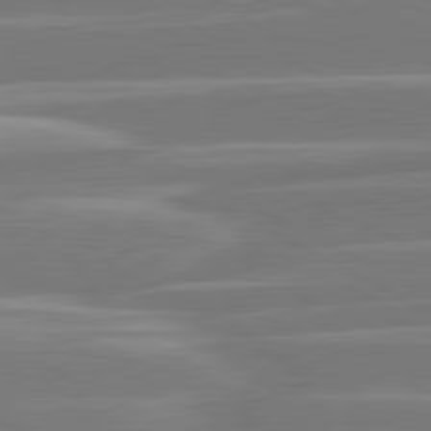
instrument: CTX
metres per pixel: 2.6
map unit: lApd
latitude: 81.0458
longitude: -128.8758
